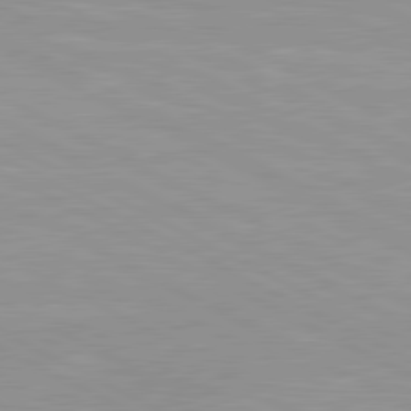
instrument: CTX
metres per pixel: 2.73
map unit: lApd
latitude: 80.7435
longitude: 157.4454
